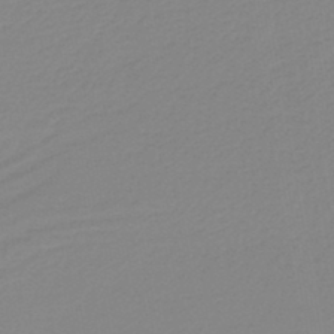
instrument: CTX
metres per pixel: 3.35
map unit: lHb
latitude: -44.2362
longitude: 64.3684
